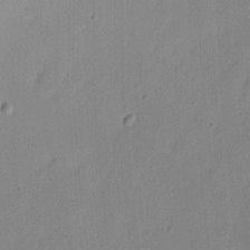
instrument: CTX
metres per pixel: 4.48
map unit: eHh
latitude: 21.3293
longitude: -70.6679
